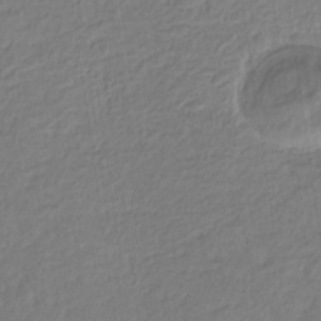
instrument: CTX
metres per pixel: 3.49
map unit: eHb
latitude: -30.2172
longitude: 66.9919
